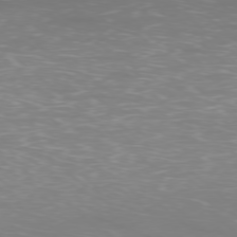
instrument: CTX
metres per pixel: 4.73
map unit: Ap
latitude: -77.7667
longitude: -94.6302
